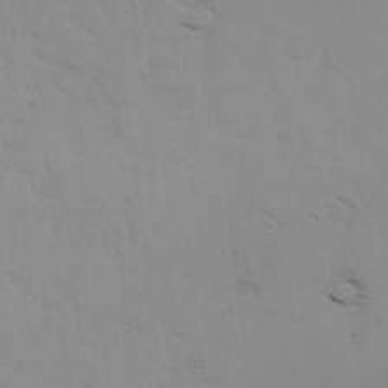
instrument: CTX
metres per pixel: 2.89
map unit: Ave
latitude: 0.6112
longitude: -112.9891
